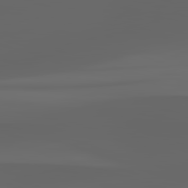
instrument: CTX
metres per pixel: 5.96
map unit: lApd
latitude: 83.0647
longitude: -136.3090
